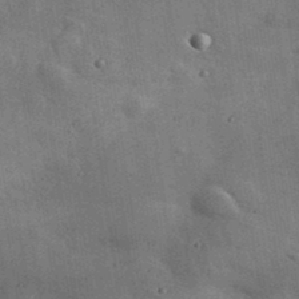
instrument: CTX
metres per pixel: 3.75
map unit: lHvf
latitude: 36.7246
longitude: -89.9339
